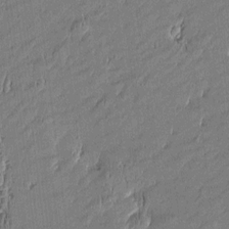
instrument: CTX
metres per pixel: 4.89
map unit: Htu
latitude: -5.4832
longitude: 176.5952
